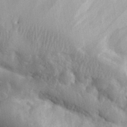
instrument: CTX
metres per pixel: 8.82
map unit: eHh
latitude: 33.6127
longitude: -78.1389
